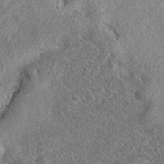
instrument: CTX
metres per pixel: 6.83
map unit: eAb
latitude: 37.6883
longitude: 112.8975
